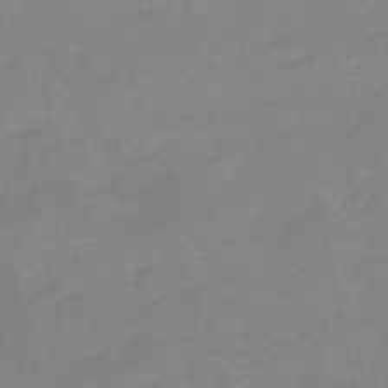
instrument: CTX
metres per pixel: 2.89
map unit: eHh
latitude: -52.7841
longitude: -25.4237
